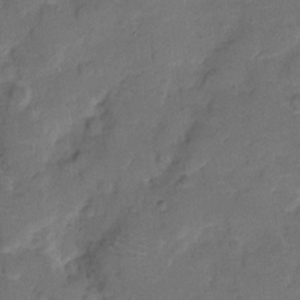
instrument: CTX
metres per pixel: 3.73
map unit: eHh
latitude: 9.2915
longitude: -64.1767
